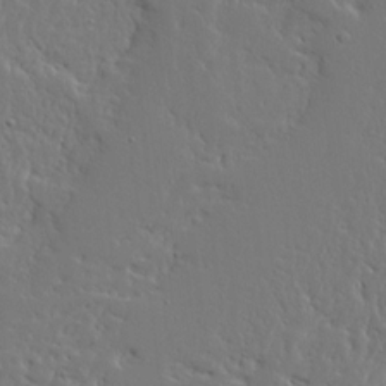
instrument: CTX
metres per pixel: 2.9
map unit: Ave
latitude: 13.7072
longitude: -137.4994
